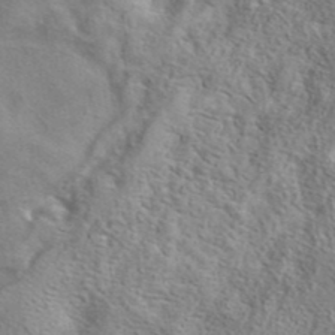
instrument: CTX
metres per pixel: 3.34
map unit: eAb
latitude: 41.0836
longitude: 105.1431
